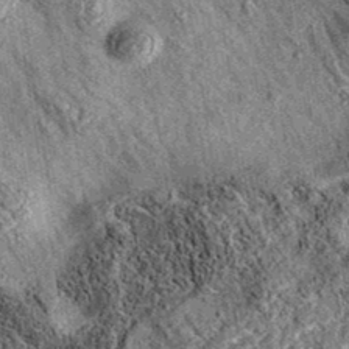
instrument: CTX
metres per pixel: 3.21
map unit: eAb
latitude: 36.0255
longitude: 109.8989
